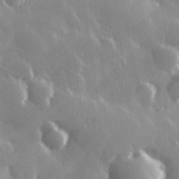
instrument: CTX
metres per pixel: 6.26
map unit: Hve
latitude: 27.4427
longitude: 147.1809
